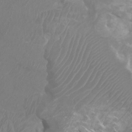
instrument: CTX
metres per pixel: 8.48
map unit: Ht
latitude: 1.6127
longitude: -20.4223
